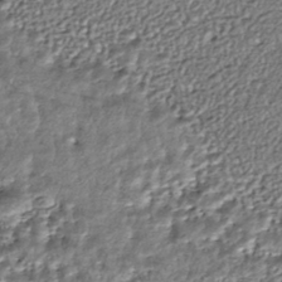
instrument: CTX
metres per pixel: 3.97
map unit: HNhu
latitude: -44.1984
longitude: 106.2929
